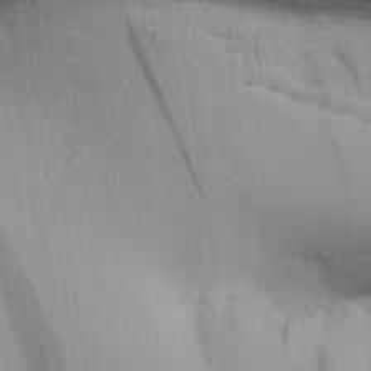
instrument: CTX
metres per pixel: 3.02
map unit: Aa
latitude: 31.7072
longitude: -140.1766
